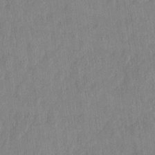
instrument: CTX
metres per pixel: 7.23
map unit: HNhu
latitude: 1.6505
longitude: -5.7450
